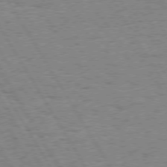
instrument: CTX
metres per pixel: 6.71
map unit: Hpe
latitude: 74.3089
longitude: -135.5182
